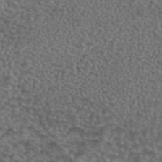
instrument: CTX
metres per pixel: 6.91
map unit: eAb
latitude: 43.7639
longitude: 104.1417
